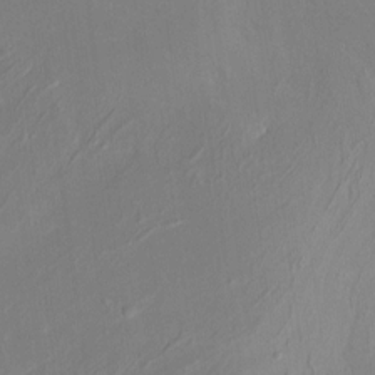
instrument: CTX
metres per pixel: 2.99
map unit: HNhu
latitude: 6.8569
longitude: -4.2145
